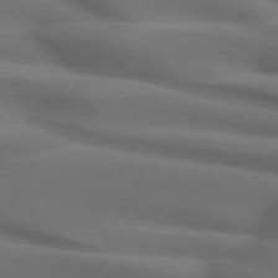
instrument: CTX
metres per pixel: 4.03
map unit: lApd
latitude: 72.1578
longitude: -51.5938
